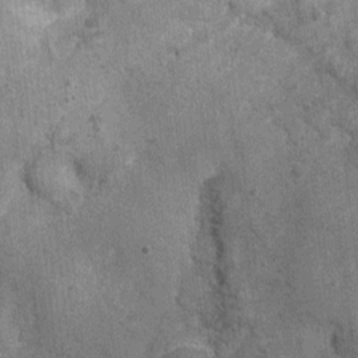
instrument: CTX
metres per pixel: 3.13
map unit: Nhu
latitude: 0.2144
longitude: -17.3103
